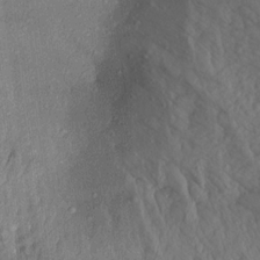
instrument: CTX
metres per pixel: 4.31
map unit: Aa
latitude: 17.2726
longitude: -146.2901
